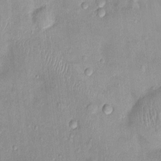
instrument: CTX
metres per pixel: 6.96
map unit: Nhu
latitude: 2.4412
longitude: -14.3468
